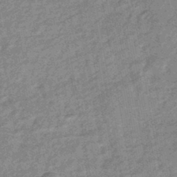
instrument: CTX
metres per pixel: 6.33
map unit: eHb
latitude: -44.1417
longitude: 88.5007
